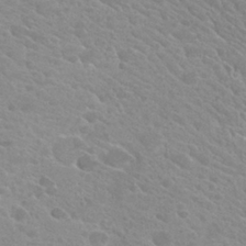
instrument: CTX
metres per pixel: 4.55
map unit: Hto
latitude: 26.3467
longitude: -36.0255
